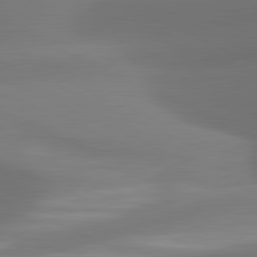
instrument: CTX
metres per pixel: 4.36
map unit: lApd
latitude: 81.3482
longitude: 131.0486
